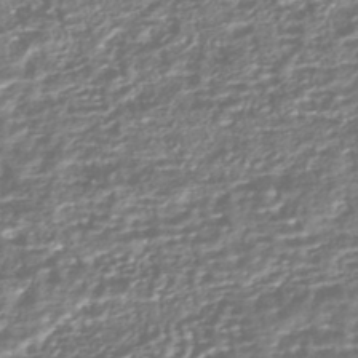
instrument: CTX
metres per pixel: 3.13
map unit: HNhu
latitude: -44.3306
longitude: 98.2361
